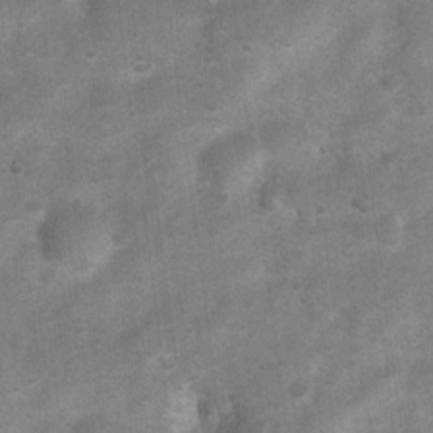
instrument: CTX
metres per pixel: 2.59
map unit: Ht
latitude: 4.5357
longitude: -22.3089
